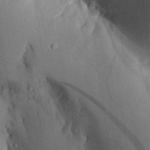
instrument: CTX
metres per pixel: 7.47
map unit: Aa
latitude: 28.7057
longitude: -131.1404
